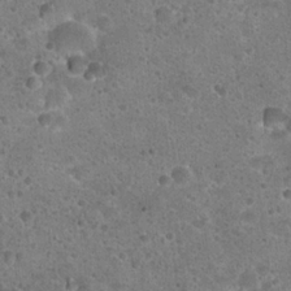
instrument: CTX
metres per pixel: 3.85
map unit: Hto
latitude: 22.7624
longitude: -49.5371
